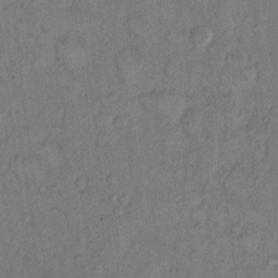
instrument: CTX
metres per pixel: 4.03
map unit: Hto
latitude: 10.8191
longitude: -58.8002
